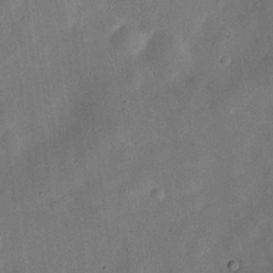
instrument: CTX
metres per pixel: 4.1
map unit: eHh
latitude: 25.8016
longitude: -69.3860
